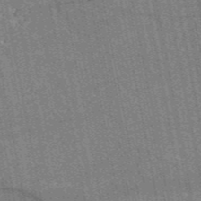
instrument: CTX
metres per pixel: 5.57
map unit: HNb
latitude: -53.8989
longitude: -40.8757
